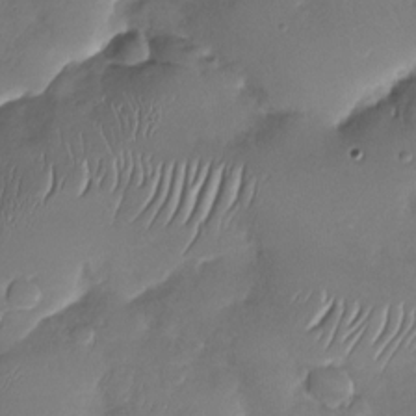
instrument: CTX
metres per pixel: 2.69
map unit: Nhu
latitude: -29.4643
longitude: -60.9513
